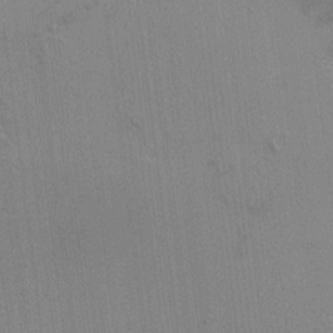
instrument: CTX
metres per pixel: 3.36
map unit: HNhu
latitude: 7.8772
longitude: -5.0080
